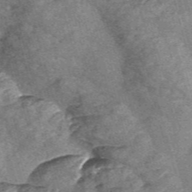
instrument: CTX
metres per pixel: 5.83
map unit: Nve
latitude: -57.2565
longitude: 57.8044
